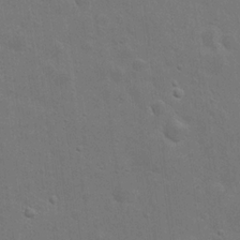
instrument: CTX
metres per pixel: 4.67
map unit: eHh
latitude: 20.2523
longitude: -62.4223
